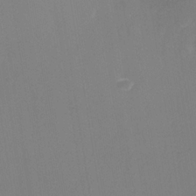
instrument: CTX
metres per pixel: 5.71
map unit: Nhe
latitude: -37.1053
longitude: -112.9325
